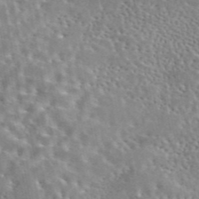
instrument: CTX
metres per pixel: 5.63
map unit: eAb
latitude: 44.3278
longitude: 114.0661
